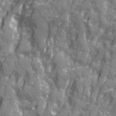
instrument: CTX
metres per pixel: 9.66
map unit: Ave
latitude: 20.6869
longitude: -132.9136
